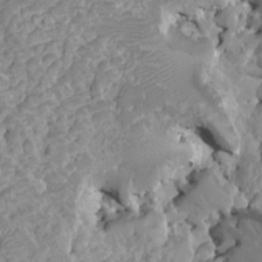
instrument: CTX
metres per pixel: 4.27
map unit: HNhu
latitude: 6.7813
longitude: -1.2915
